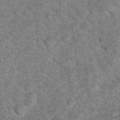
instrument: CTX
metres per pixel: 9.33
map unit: eHh
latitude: 37.2348
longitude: -66.7057
